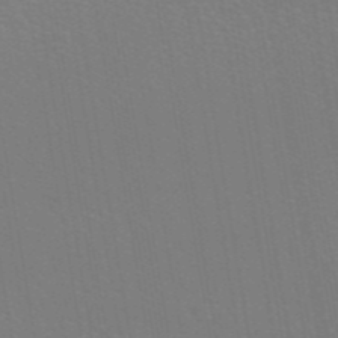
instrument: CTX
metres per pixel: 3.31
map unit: ANa
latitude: 44.0822
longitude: 27.9367
